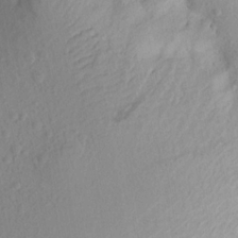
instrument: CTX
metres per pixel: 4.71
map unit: Aa
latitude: 20.0255
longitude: -146.0633
